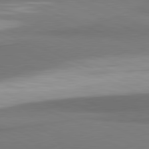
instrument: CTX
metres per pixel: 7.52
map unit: lApd
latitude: 81.6316
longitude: 162.9352
